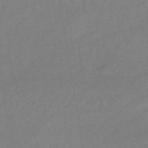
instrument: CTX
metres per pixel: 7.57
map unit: eHb
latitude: -43.0297
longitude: 85.8422
